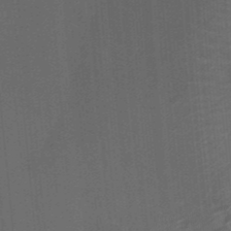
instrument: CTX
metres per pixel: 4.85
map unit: Ht
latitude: -0.3118
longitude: -17.3104
